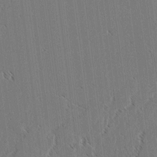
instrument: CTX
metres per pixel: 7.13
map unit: lAvf
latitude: 3.4804
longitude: -106.4979
